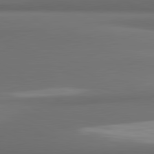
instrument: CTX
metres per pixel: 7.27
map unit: lApd
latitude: 81.7639
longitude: 172.3684
